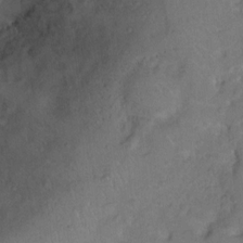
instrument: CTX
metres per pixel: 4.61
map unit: Ht
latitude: 11.1592
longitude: -40.0822
